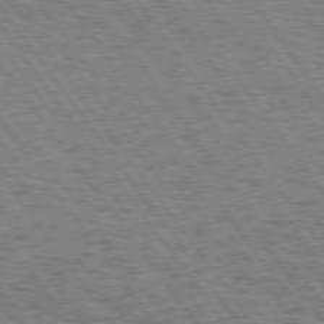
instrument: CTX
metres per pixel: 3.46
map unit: Hpe
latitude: 74.6679
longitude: -134.8380
